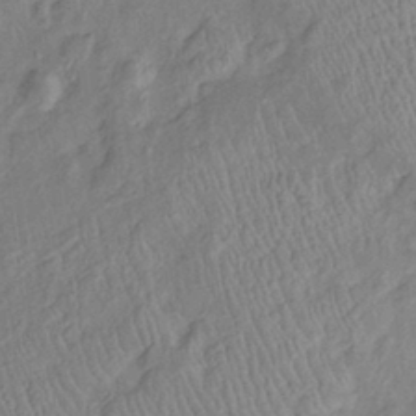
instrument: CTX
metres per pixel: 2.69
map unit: Htu
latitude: -6.2172
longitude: 152.7652
